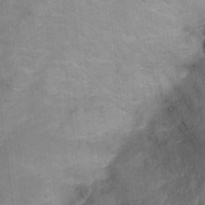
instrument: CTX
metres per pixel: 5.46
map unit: Ht
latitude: 5.3859
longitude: -36.6491
